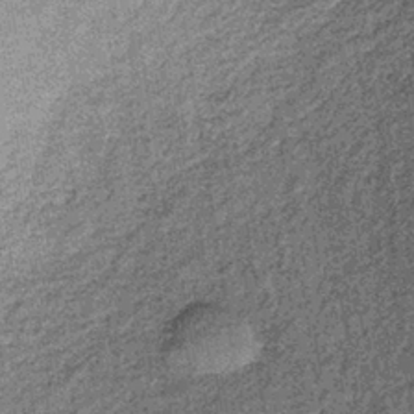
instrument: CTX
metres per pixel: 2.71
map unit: lHb
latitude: -38.1983
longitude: 65.8989
